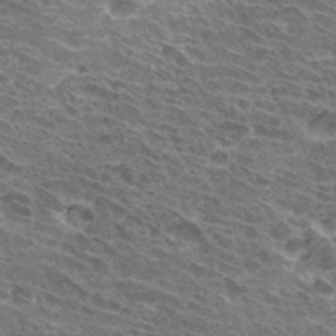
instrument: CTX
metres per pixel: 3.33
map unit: Hto
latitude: 32.0444
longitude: -42.4601
